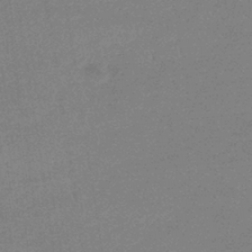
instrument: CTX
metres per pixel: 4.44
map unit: eHb
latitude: -36.8786
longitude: 76.9920
